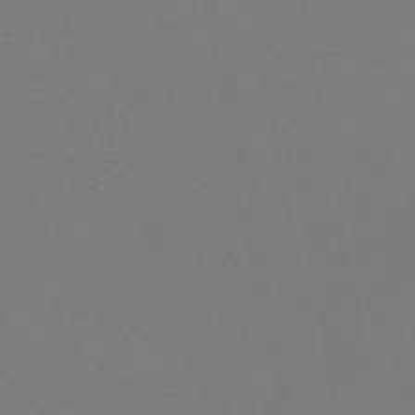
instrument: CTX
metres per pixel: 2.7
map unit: lHb
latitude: -46.4818
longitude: 67.3132
